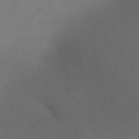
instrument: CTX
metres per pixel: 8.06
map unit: HNb
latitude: -53.8422
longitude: -47.8206
